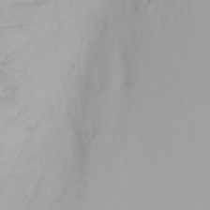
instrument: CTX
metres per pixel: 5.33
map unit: Nhu
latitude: -4.9352
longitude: -69.8205
